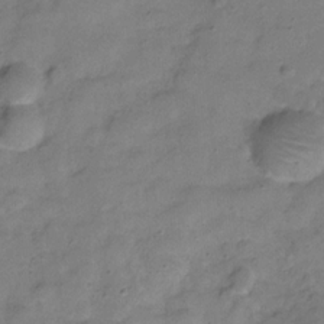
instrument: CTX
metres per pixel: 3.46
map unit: Hve
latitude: -30.8786
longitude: 95.8233
